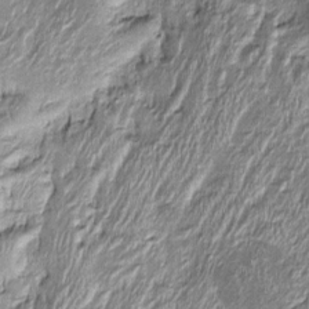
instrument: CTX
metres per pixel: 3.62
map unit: Htu
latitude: -6.5574
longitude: 158.8219
